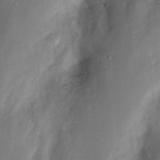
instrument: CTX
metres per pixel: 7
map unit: Hve
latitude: 19.3481
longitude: 150.2928
